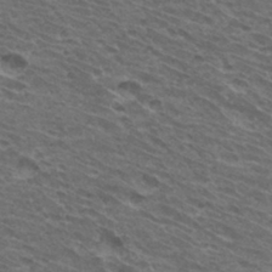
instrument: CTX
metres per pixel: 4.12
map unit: Hto
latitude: 33.6694
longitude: -41.0458
